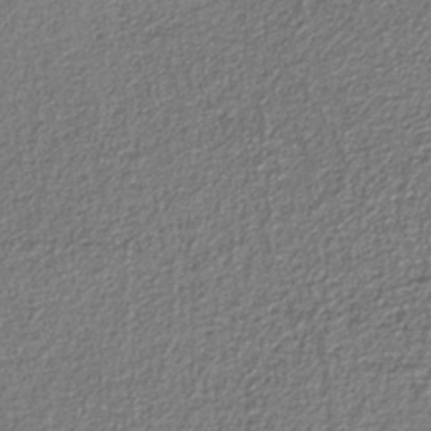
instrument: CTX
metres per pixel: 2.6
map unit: eAb
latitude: -39.1242
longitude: 51.5588
